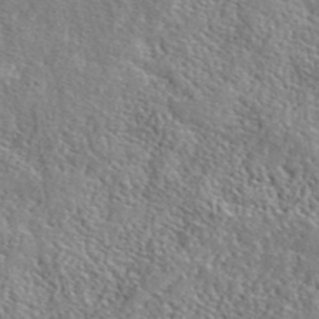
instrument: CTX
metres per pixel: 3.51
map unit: ANa
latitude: 42.7435
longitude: -87.7072
